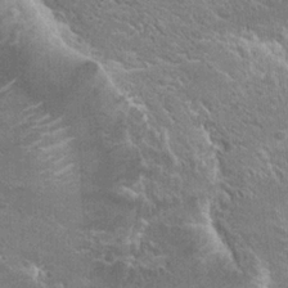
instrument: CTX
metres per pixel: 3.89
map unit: Hto
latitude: 21.5371
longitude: -43.4049
